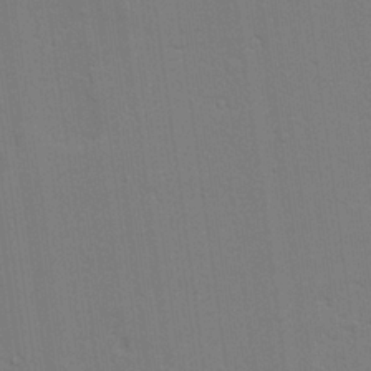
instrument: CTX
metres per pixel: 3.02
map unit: lAvf
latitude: 27.4427
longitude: -108.5734
